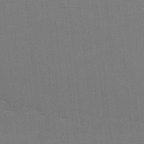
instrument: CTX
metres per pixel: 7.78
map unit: eHh
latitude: -5.9367
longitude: -83.5560
